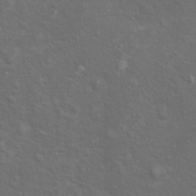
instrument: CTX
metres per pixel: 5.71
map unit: Ht
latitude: 13.7828
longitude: -39.9528
